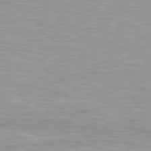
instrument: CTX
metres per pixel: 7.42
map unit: Hpe
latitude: 79.4805
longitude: -129.8961
